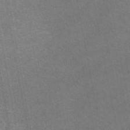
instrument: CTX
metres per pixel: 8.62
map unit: eAb
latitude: 47.1970
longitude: 105.7666
